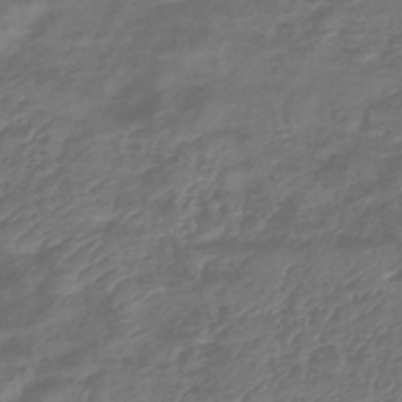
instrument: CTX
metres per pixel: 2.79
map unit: eHb
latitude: -43.7099
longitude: 82.0850
